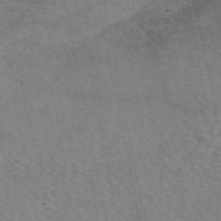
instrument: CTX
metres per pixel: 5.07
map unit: eAb
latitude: 51.0836
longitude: 109.4454
